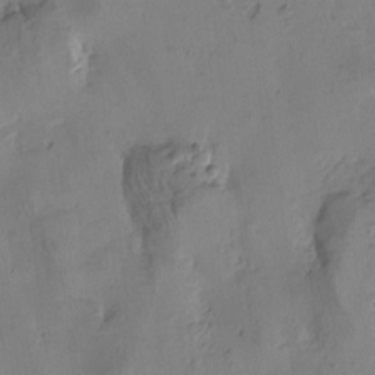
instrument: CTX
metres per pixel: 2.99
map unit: Htu
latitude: -3.6910
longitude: -176.6112
